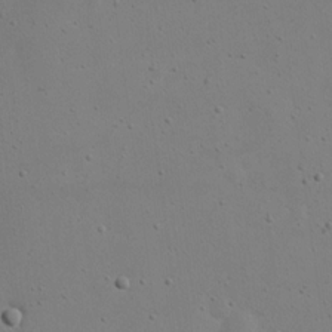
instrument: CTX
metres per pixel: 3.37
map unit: eHh
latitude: 18.4979
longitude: -71.5749
